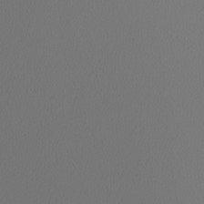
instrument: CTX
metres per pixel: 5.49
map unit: Nhu
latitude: -7.1809
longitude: -93.9906
